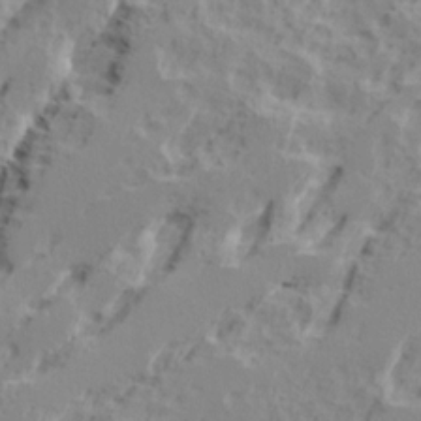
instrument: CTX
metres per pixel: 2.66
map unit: Ave
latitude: 15.9528
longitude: -137.8773
